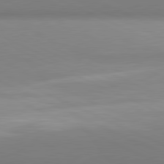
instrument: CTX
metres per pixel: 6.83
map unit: lApd
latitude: 81.1025
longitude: 143.1431
